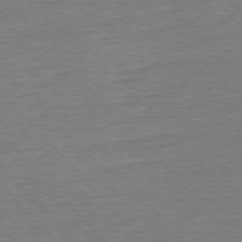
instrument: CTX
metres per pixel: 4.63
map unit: Ap
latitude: -77.1809
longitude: -95.4616
